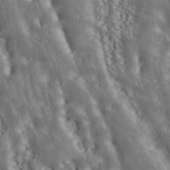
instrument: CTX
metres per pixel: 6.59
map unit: ANa
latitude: 43.4238
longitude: 47.8422
